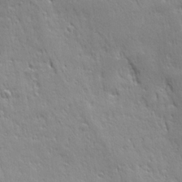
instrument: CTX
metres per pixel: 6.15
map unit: Ave
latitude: 22.2333
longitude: -135.8016
